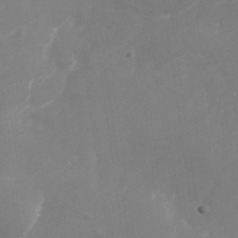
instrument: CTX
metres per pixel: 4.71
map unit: Nhu
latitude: -28.6141
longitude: -68.5924
